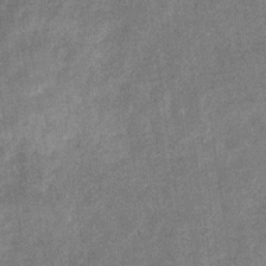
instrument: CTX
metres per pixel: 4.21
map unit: eHb
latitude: -33.9745
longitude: 78.2928
